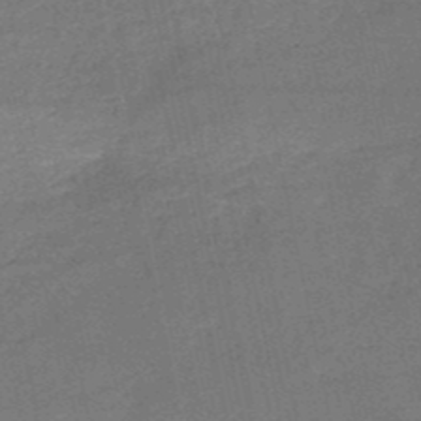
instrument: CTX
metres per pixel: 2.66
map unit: HNb
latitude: -51.5399
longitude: -40.1766
